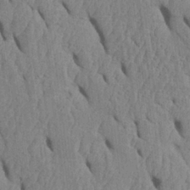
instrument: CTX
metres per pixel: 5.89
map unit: Htu
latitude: 1.7638
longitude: 148.9164
